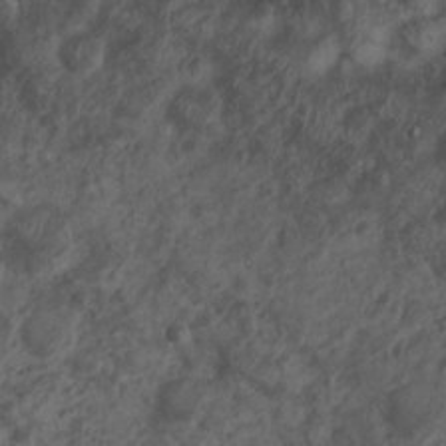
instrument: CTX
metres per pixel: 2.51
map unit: Nhu
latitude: 7.2537
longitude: -21.4426
